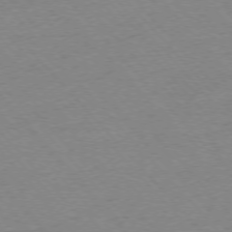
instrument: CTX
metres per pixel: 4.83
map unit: Ap
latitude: -76.3873
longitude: -94.1200
